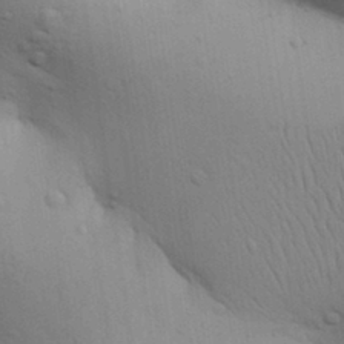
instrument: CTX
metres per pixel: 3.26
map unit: Aa
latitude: 30.2145
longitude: -145.7260
